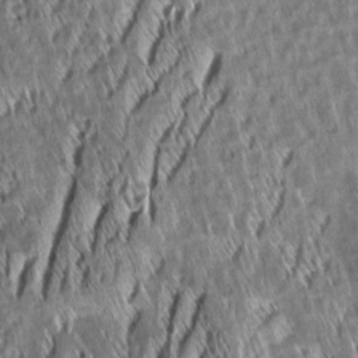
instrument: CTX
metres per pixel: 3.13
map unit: Aa
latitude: 7.8961
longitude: -132.7246
